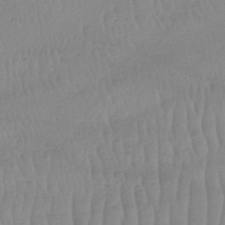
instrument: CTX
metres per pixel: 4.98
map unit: HNhu
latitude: -48.0472
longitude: 30.2928
